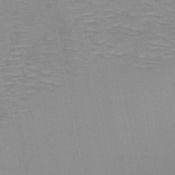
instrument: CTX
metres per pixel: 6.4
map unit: HNb
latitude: -49.2187
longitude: -50.0822
